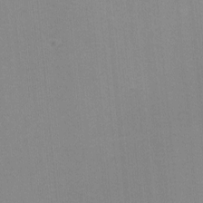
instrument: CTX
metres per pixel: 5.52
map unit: lHvf
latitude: -11.3321
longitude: -103.5371
